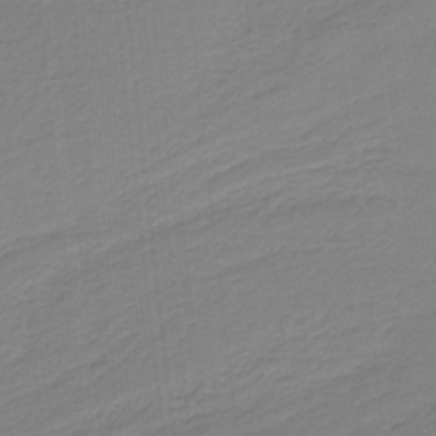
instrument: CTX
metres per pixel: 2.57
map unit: HNb
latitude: -36.8597
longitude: 55.7667
